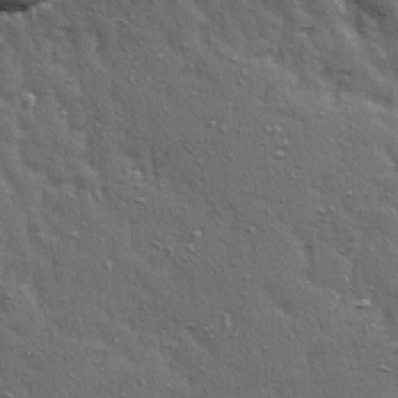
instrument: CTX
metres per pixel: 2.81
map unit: Ave
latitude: 15.9528
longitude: -104.5357
